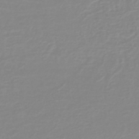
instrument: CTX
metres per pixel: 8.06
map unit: lHb
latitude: -44.1039
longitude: 55.9178
